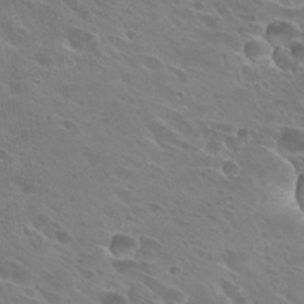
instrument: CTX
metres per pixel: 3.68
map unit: Hto
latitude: 27.7639
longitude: -40.5167
